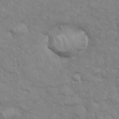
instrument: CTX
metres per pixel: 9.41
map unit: eHh
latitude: 35.9717
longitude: -62.4790
